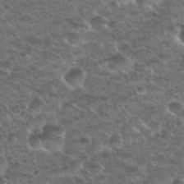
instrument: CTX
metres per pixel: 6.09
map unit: Nhu
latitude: 28.6868
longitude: -49.4237
